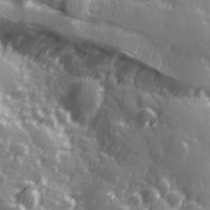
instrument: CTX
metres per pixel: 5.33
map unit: Hve
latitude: 28.2900
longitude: 147.0675
